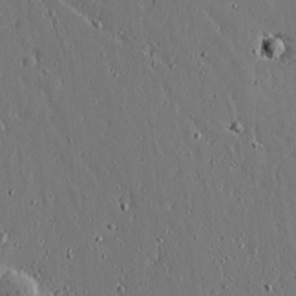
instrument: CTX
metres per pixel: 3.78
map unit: lAvf
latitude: 16.7624
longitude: -126.7624
